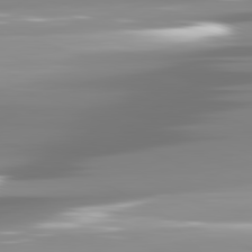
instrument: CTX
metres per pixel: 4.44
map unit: lApd
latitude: 81.8016
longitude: -139.4804
